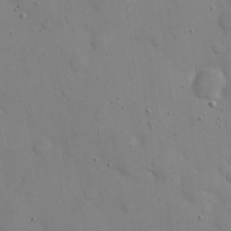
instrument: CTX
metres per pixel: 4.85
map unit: eHh
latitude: 21.2348
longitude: -62.7813
